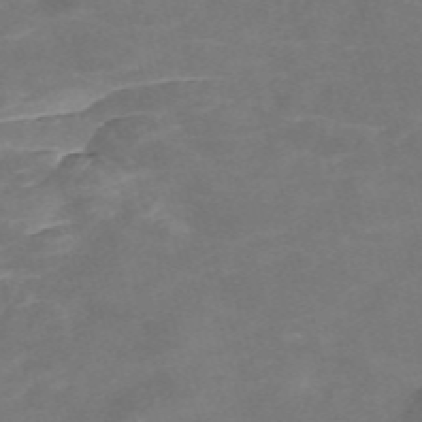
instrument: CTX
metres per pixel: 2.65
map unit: Nve
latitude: -58.0472
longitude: 59.3320
